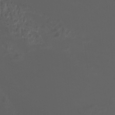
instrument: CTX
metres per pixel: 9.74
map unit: Htu
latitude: -6.7463
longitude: -73.1593
